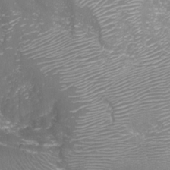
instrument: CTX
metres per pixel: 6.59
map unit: Aa
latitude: -8.2361
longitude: -71.5749
